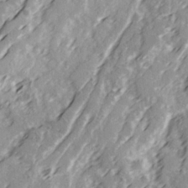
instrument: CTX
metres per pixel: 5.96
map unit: Ave
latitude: 21.5749
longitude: -131.6883
